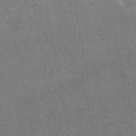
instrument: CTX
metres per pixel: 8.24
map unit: eAb
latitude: 47.8962
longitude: 114.0661
